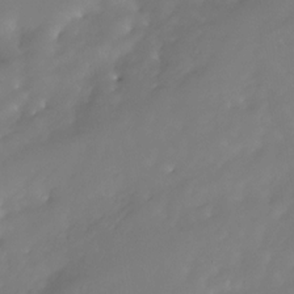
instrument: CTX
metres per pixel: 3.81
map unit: HNhu
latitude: -23.6344
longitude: 50.7652
